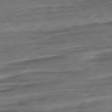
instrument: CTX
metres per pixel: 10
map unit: Ap
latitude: -80.5763
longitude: -69.2915
